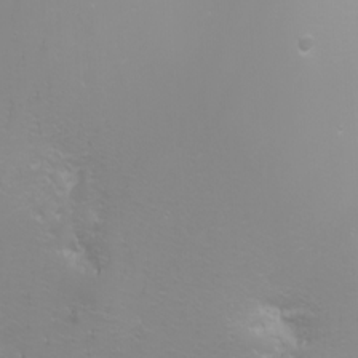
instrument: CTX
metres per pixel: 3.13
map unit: Nhu
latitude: -6.1605
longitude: -89.7450
